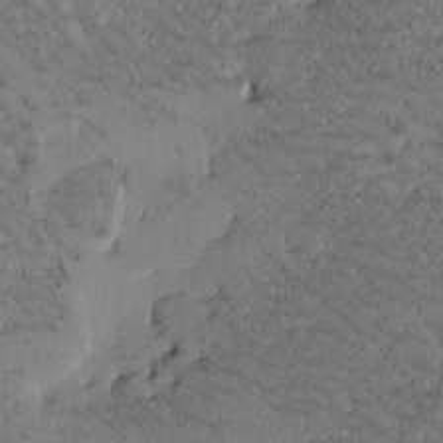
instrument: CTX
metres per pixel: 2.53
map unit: Htu
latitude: -2.5384
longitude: 176.1228
